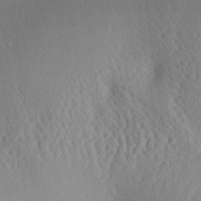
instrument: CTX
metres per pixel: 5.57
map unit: Aa
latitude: 29.0647
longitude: -135.5749
